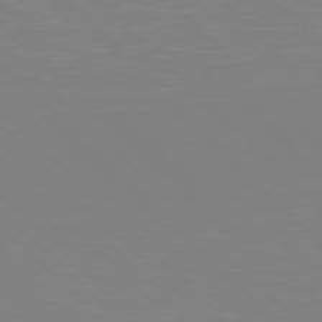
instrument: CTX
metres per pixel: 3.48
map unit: Hpe
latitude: 77.8394
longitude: -172.5734
